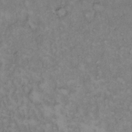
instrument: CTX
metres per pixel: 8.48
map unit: Hto
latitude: 12.8758
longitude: -60.7624
